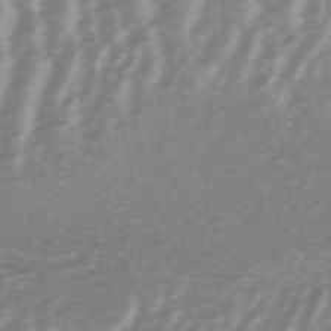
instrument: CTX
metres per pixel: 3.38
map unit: HNb
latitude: -54.0850
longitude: -43.0081
